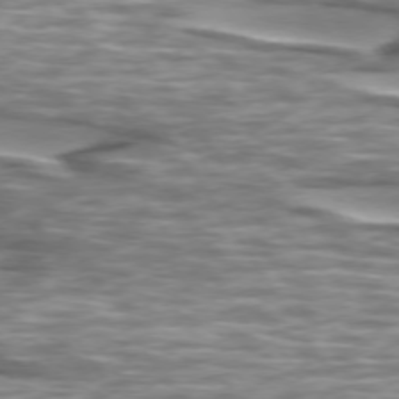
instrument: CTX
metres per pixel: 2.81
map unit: lApd
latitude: 74.3845
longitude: -57.1781
